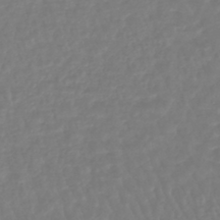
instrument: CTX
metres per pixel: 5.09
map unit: lHb
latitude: -42.3495
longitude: 67.5777
